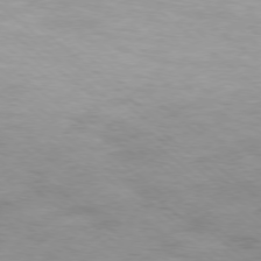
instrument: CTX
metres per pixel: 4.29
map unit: Ap
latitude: -77.9367
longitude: -92.7435
